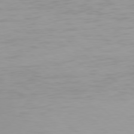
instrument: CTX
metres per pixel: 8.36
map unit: Hpe
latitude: 77.8772
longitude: -140.4978
